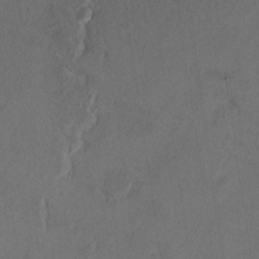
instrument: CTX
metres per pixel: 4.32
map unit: Ht
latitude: 10.9703
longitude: -32.0444
